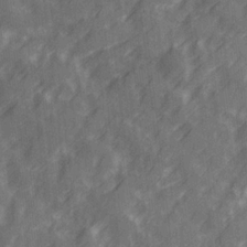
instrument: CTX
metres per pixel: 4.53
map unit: Ave
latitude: 20.1578
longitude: -131.7261
